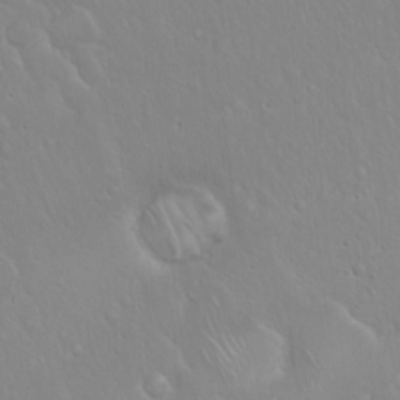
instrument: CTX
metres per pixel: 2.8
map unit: Hto
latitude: 17.1781
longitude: -56.9324
